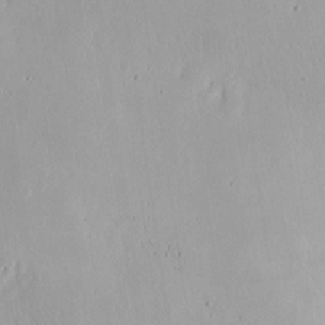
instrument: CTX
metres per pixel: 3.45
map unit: eHh
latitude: 13.4238
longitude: -72.8947
